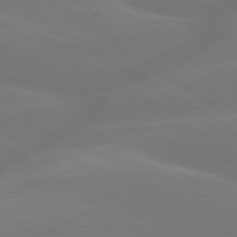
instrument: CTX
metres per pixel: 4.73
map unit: lApd
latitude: 79.9150
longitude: -149.8205
